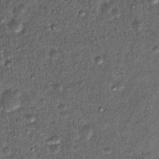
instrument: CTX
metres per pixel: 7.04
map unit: Hto
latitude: 15.0081
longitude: -35.2348
